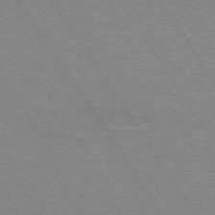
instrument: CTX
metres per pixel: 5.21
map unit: lApd
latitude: 73.7072
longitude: -56.5734
